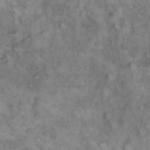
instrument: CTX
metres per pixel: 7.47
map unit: eHh
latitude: 14.8569
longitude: -64.5735
